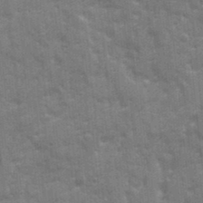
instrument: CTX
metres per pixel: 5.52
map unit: Ave
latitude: 20.8569
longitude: -133.3860
